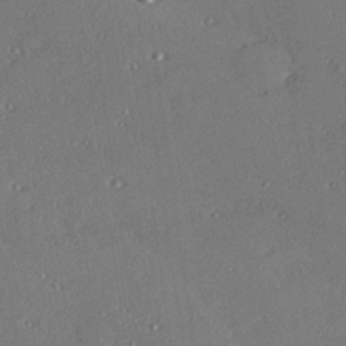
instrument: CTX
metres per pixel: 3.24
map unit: Hve
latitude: 26.9703
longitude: -91.1403
